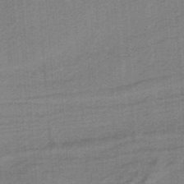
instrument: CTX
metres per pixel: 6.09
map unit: HNb
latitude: -38.1984
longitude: 54.1039
